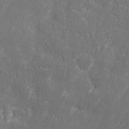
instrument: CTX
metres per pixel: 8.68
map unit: Ave
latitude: 10.1956
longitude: -105.8962
